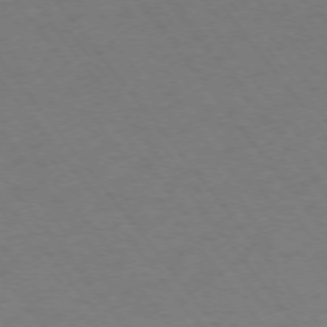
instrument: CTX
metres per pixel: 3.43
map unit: Ap
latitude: -75.1998
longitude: -69.8206
